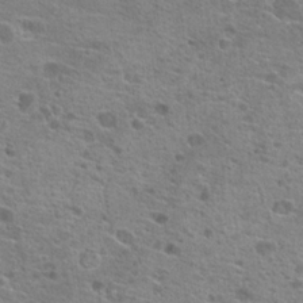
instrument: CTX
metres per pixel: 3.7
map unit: Hto
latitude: 20.7624
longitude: -41.9528
